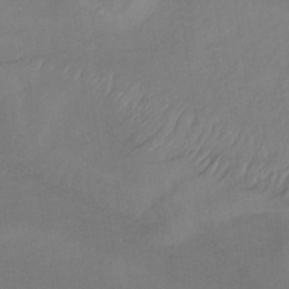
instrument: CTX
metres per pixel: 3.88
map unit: lHb
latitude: -34.3873
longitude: 66.9164
